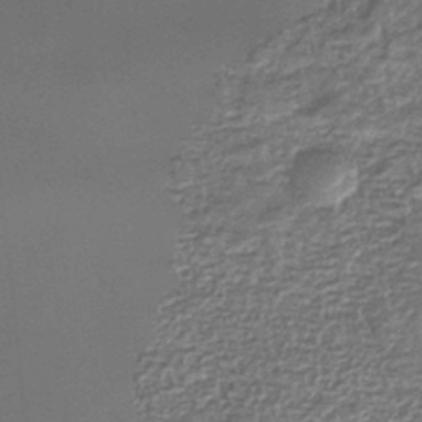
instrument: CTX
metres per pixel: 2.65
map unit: eHb
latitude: -35.4832
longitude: 80.1228
